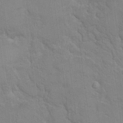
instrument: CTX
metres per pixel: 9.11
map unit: Hto
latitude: 16.2145
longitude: -38.1389
